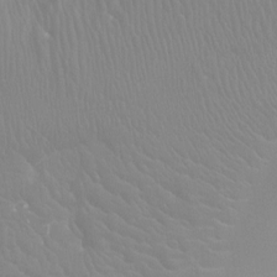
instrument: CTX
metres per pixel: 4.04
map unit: Ht
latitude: -4.5573
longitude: -18.7813
